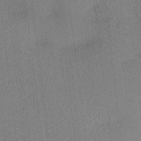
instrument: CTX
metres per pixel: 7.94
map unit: Ave
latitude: 3.7449
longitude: -114.3467
